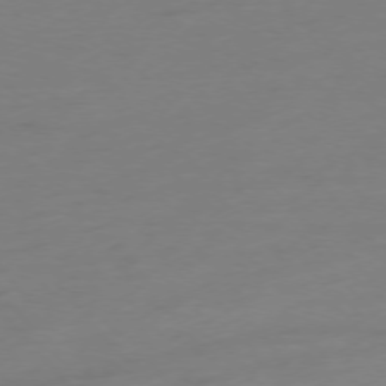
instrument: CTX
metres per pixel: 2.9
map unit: Hpe
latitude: -75.8234
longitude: -14.8002
